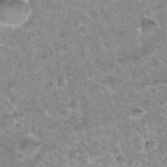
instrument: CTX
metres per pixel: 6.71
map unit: Hto
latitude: 33.9717
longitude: -48.8380
